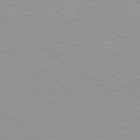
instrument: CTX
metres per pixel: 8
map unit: Hpe
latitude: 78.9703
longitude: -121.8962
